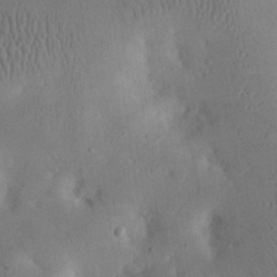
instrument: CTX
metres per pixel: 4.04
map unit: eHh
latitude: 24.2522
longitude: -67.2914
